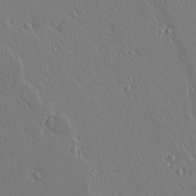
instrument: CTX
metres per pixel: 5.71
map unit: lAvf
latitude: 15.2159
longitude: -126.5924
